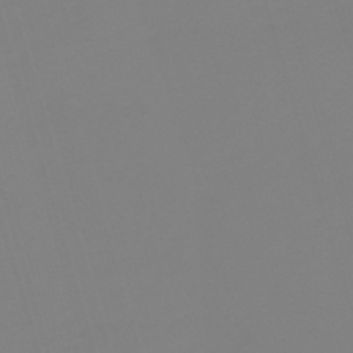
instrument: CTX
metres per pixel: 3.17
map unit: lHb
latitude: -49.8234
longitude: 81.6911
